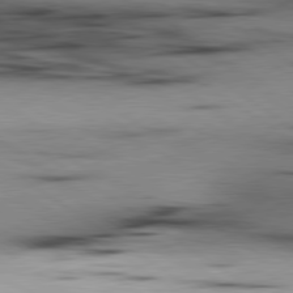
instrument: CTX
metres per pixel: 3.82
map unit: lApd
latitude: 80.0255
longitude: 162.0094
